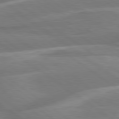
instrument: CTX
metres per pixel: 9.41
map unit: Hpe
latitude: 79.2348
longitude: -126.7813
